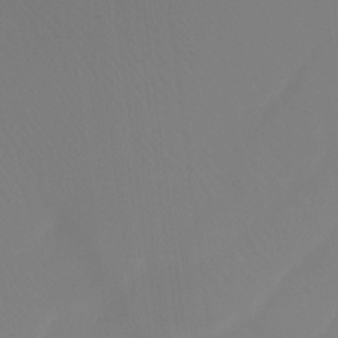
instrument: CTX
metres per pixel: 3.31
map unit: Htu
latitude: -13.1242
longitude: -48.5924
